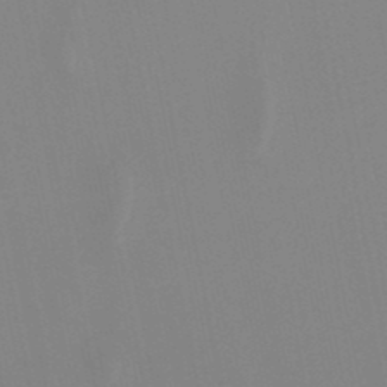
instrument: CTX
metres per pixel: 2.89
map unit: lHb
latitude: -48.8408
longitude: 70.1417
